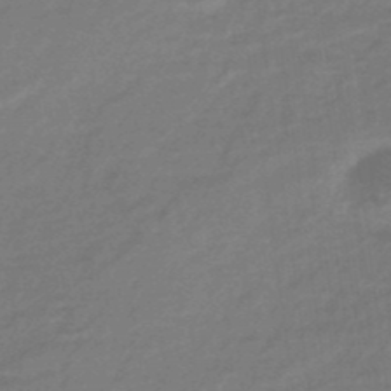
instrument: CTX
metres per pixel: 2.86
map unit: HNhu
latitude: -46.3495
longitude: 89.5021
